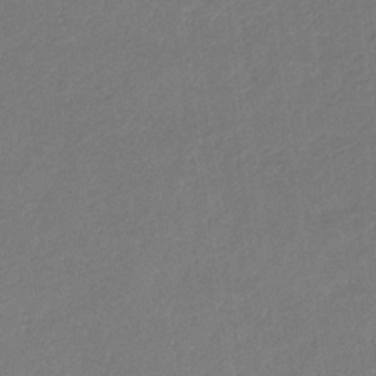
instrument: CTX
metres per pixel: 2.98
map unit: eHb
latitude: -30.1794
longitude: 70.0283
